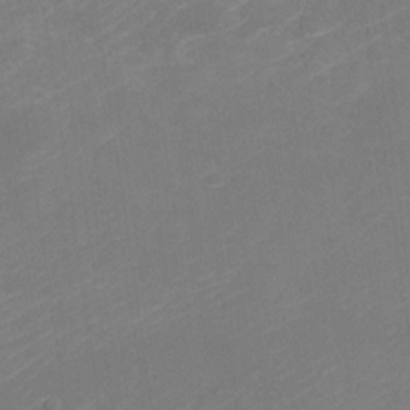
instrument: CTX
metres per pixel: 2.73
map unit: Nhu
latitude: -30.4629
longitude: -72.1767
